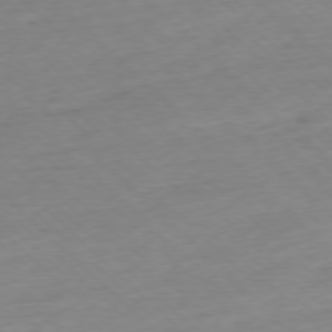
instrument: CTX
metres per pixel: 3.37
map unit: Ap
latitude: -77.3888
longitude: -98.0444
